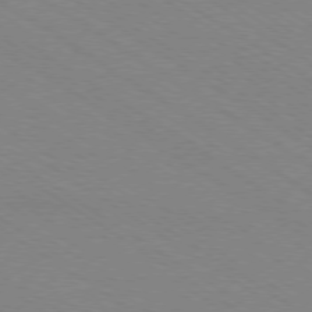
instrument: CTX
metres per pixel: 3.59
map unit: Ap
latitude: -78.9352
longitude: -84.8191
